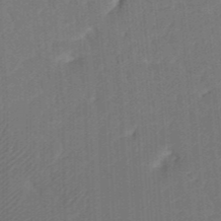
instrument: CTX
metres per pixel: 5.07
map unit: Nhu
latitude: 23.8394
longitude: -72.8947
